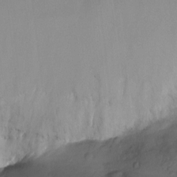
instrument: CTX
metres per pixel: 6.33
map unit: Ht
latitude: -16.6519
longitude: -40.8380
